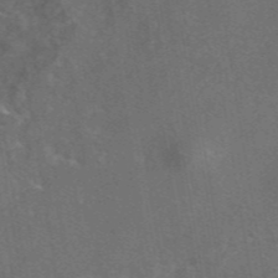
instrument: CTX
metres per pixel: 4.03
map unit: eAb
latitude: 46.2145
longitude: 109.6155
